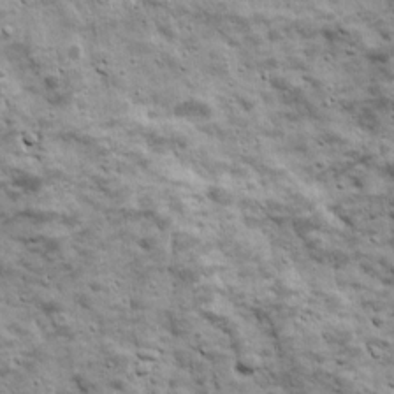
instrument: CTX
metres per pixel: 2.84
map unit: Ave
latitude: 16.7813
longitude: -133.8394
